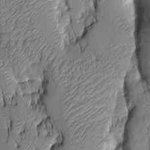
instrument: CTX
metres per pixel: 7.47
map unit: Aa
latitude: 7.1970
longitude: -128.6868
